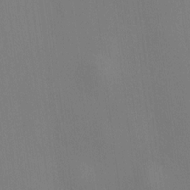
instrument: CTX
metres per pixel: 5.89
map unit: HNhu
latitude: 8.3656
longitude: 14.8219
